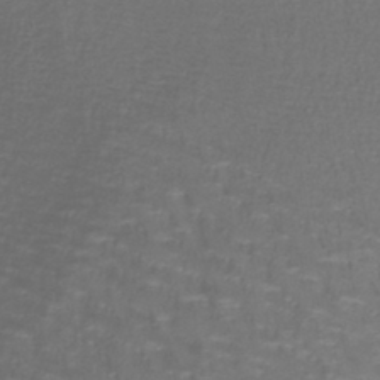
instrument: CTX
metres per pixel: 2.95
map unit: lHb
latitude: -42.1227
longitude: 58.5762
